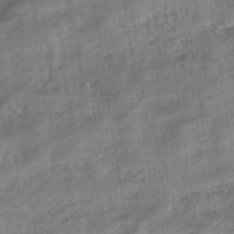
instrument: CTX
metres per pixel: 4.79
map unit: eHb
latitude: -43.9178
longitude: 84.7085
